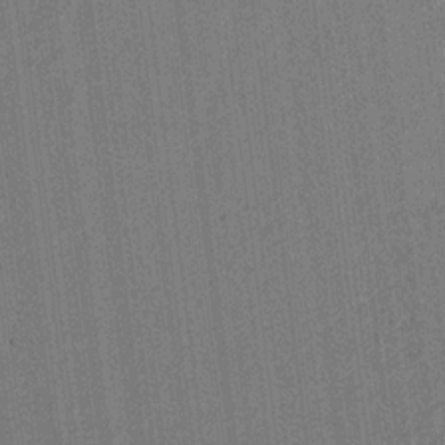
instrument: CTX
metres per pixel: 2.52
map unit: lAvf
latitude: 7.4804
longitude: 164.9353
